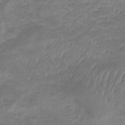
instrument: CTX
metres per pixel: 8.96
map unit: lHb
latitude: -32.6141
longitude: 68.8219
